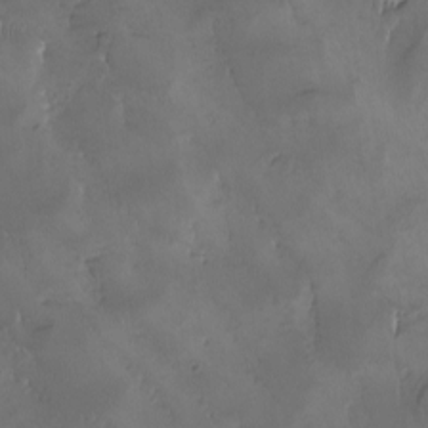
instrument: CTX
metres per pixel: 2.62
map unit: Ave
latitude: -7.4454
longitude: -121.9717
